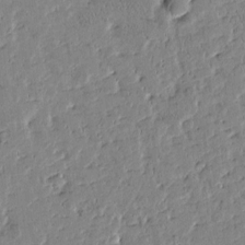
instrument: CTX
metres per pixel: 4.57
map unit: Htu
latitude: -1.4077
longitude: 176.1795
